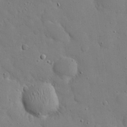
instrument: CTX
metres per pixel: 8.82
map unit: eHh
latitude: 21.2726
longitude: -62.7247
